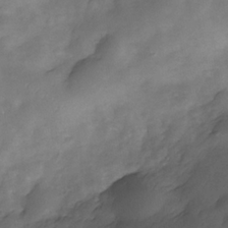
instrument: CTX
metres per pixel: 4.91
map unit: Nhe
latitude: -34.0283
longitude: -143.8017
